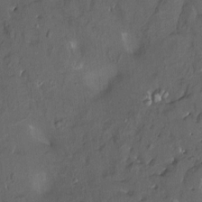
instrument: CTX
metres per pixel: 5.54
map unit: HNhu
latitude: 4.2333
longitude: 9.7666
